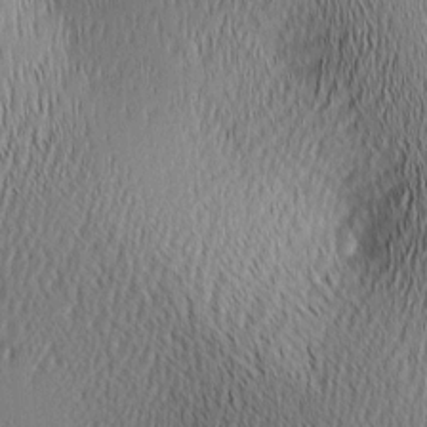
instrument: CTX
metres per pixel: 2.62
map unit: lAa
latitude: 1.7071
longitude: -116.1011
